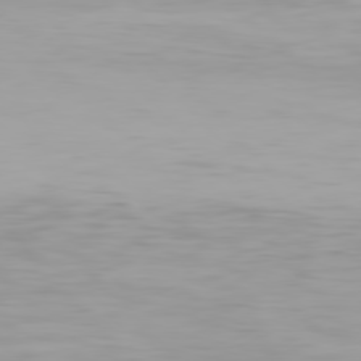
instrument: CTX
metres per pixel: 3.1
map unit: Hpe
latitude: 77.7260
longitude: -166.3845
